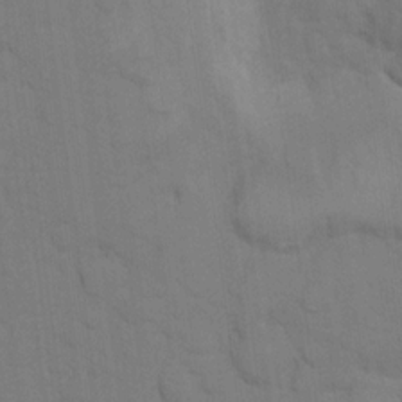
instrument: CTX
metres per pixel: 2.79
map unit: Hto
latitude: 15.0648
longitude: -30.6302
